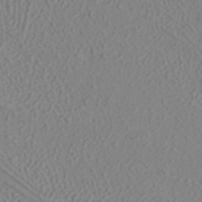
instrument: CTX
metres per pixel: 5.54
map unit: ANa
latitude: 38.2333
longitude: 23.5399
